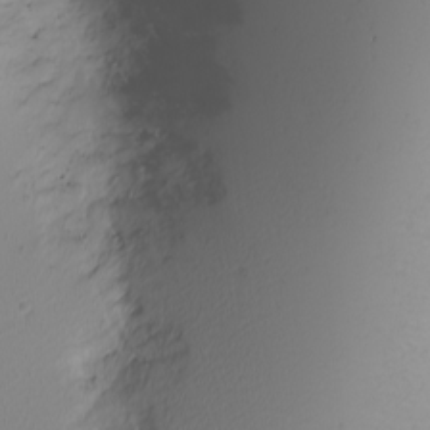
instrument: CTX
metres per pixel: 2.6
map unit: Nhu
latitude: -3.9367
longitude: -84.5168
